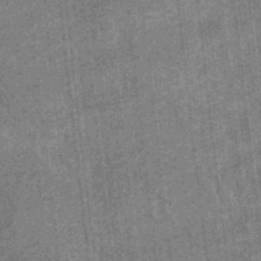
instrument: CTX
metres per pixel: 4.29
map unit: eHb
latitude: -35.7478
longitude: 79.0297
